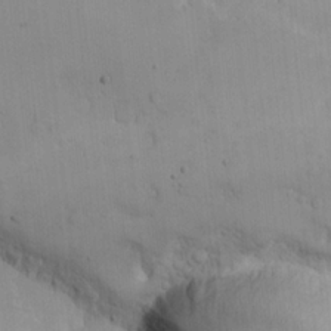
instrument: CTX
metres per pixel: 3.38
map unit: eHh
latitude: -9.6533
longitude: -66.8946
